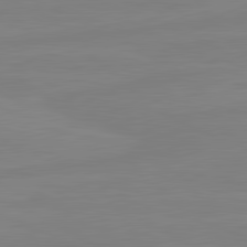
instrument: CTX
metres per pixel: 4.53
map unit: lApd
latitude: 81.4048
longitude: -177.4993
